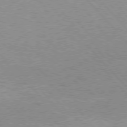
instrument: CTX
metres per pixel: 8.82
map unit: Hpe
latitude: 76.1011
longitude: -152.4601
